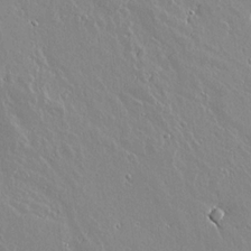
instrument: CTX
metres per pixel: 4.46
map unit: lAvf
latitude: 17.4049
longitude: -126.8380
